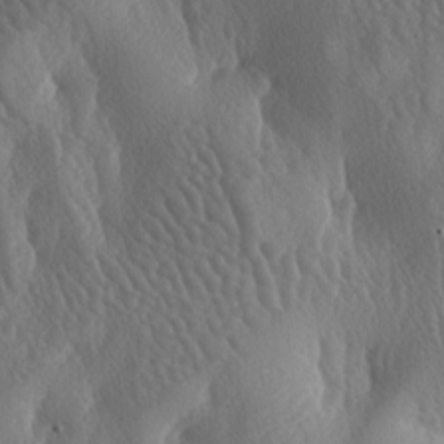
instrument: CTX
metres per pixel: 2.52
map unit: lAa
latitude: -7.2754
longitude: -128.7246
